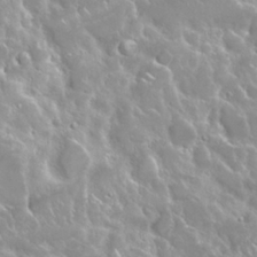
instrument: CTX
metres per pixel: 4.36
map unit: Nhu
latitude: 24.7813
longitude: -60.2900
